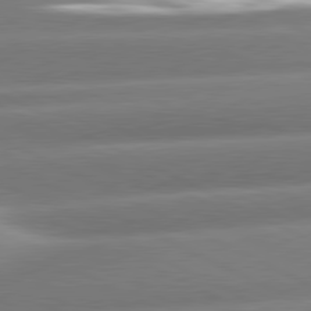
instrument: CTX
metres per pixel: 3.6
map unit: lApd
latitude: 80.9703
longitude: -159.2915
